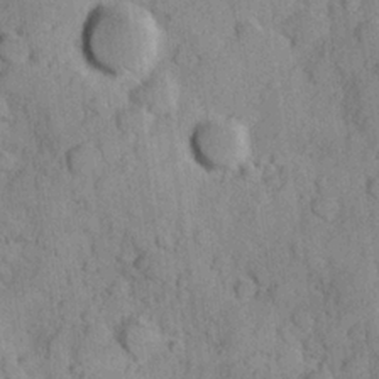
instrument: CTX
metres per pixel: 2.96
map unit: Hve
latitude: 23.8772
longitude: 148.0472
